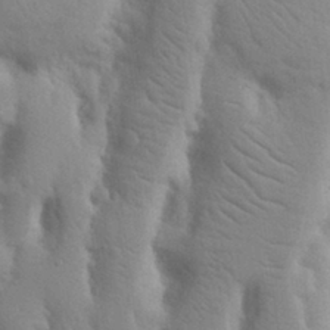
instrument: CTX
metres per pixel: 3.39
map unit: Nhu
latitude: 19.1403
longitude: -76.1011
